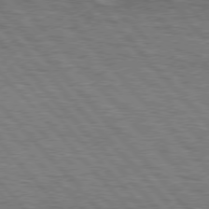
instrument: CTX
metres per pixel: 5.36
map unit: lApd
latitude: 76.4223
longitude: -72.1578
